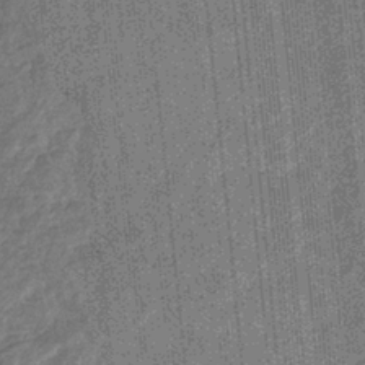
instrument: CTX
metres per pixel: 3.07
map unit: eHb
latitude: -32.0850
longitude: 73.4832
